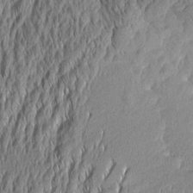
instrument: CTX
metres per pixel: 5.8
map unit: Aa
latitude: 7.4804
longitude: -130.3846
